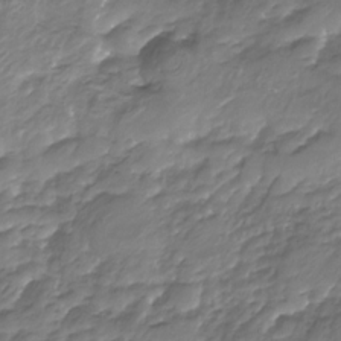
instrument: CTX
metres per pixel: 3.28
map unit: Nhu
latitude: -23.4832
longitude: -56.9324
